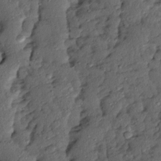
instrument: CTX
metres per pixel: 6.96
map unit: Ave
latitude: 13.7261
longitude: -134.6490
